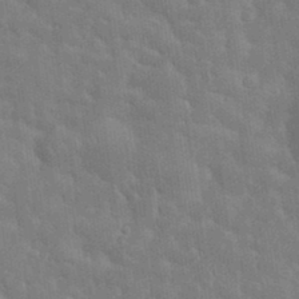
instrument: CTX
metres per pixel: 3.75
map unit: eHh
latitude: 35.1403
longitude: -61.0269
